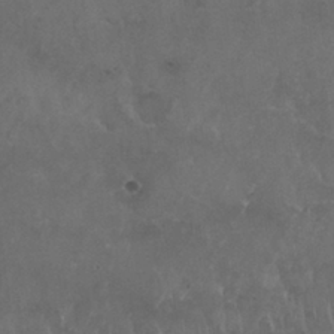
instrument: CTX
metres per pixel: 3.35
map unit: Nhu
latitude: 26.6491
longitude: -53.8584
